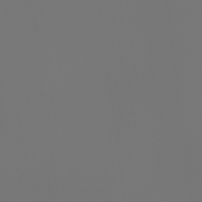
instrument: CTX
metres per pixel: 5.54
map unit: Nhu
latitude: -6.7463
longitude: -95.8017
